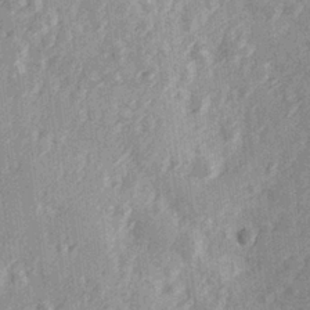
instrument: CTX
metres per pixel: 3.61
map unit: Hve
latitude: 26.1389
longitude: 147.2565
